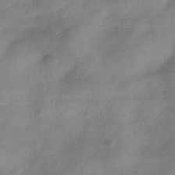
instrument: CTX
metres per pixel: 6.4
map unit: HNhu
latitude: -39.8423
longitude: 97.6533
